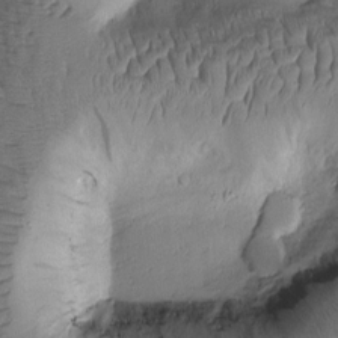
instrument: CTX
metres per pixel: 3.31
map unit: Htu
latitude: -2.2928
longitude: 171.1431
